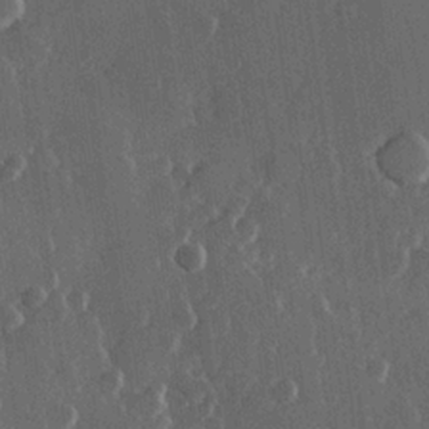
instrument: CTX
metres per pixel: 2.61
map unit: Hve
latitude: 22.7624
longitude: 147.9745
